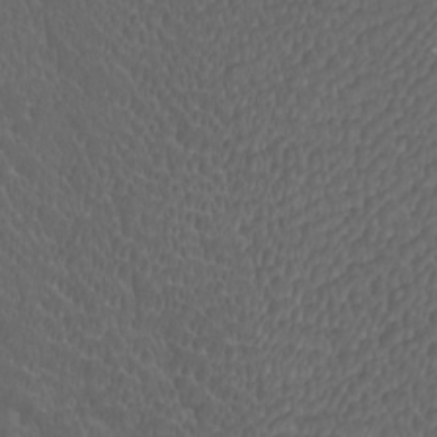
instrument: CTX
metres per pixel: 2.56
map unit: Htu
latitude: -10.7463
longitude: -74.2523
